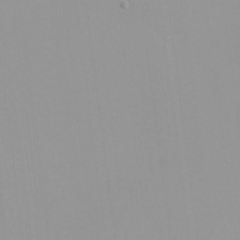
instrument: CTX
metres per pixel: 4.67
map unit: HNhu
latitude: -0.9353
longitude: -5.8394
